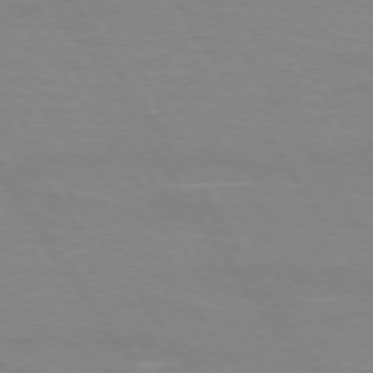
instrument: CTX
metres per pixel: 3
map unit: lApd
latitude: 73.5938
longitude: -56.5167
